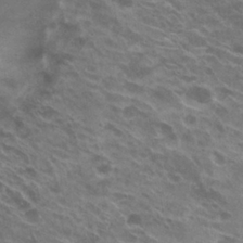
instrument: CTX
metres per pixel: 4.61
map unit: Hto
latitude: 24.1011
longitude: -40.1199
